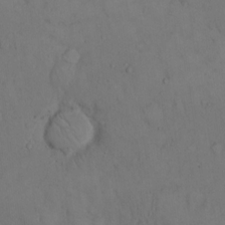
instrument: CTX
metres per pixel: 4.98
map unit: Hto
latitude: 11.1781
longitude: -61.3670
